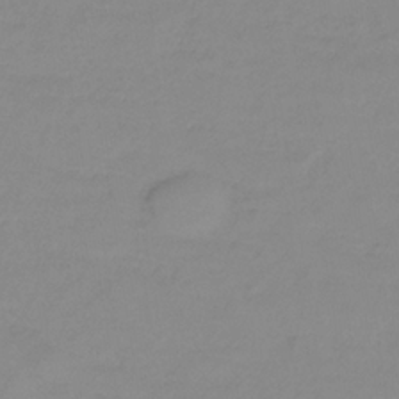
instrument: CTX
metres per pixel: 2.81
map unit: lHb
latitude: -34.4062
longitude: 70.1606
